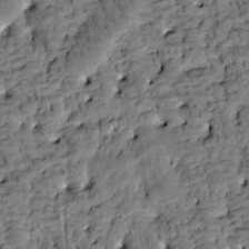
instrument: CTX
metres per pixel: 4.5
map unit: Htu
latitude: -3.1620
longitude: 173.6911
